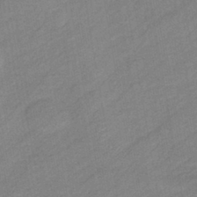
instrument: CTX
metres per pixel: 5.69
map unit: eHb
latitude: -41.4643
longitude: 84.0283
